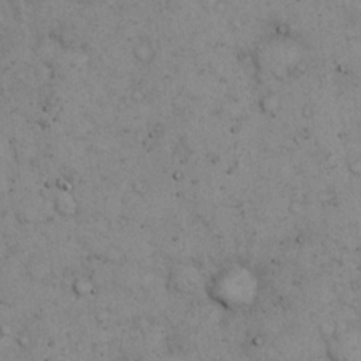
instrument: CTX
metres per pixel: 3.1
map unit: eHh
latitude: 15.2537
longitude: -63.7639
